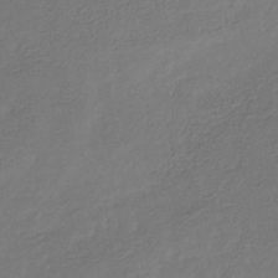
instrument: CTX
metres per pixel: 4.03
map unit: eHb
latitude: -31.5210
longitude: 73.3509
